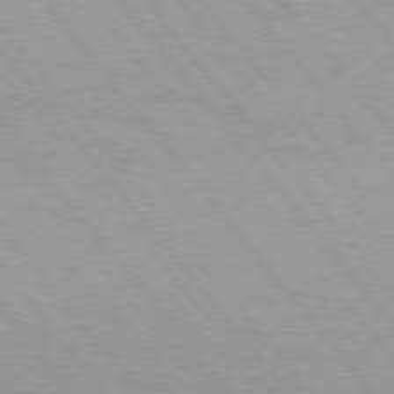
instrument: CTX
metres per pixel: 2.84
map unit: Hpe
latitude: 75.6316
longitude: -143.8017
